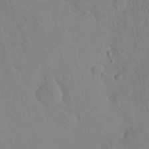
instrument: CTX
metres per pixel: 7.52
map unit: eHh
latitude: 24.8757
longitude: -66.3278
